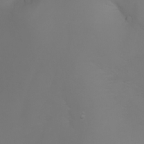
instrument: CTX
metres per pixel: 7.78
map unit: Nhu
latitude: -7.1998
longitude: -81.4426
